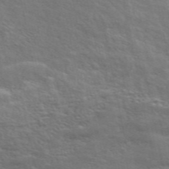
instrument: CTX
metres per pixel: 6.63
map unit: ANa
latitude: 49.4804
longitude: -75.1214
